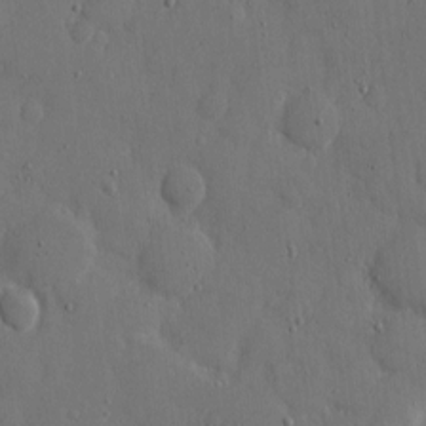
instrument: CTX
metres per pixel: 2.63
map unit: eHh
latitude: 7.8772
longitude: -68.4034
